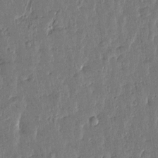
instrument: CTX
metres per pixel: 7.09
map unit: Htu
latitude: 0.3278
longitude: -179.4238
